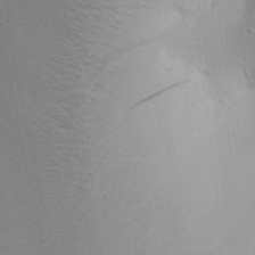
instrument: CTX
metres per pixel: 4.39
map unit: Aa
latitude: 29.2159
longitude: -139.9339
